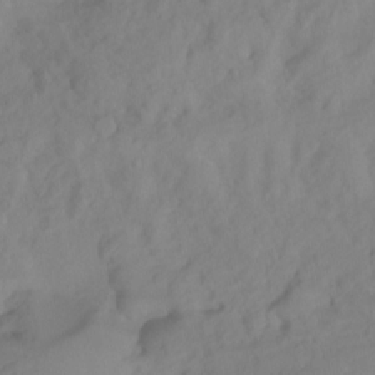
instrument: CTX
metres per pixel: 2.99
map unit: Ht
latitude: -15.6344
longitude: -42.8947
